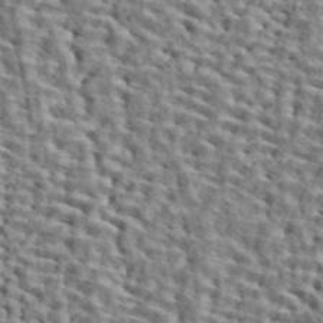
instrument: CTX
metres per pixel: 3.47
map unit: ANa
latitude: 45.1970
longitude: 39.6155
